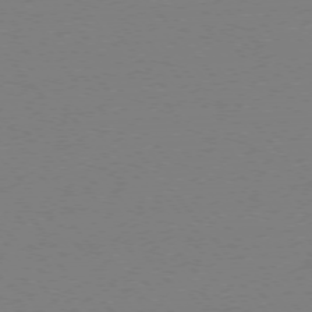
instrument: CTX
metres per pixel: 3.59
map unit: Ap
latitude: -76.2550
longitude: -60.1200
